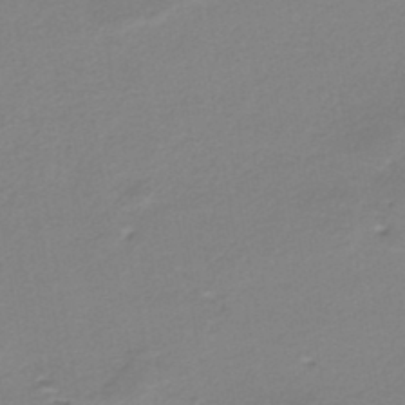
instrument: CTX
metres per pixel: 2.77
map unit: HNb
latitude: -36.1416
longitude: 58.4817
